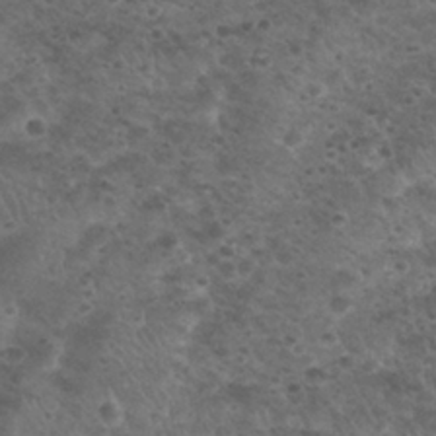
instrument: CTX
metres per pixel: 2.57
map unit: Nhu
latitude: 28.8758
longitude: -49.8016
